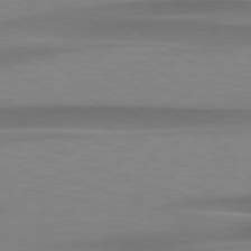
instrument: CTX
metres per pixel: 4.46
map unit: lApd
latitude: 79.2915
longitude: -93.1781
